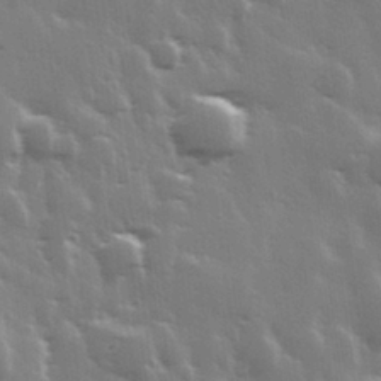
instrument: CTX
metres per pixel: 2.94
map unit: Hve
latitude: 28.5546
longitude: 148.3118
